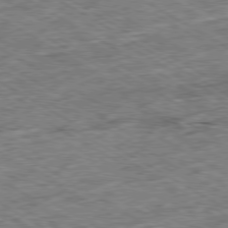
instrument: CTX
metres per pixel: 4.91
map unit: Ap
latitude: -80.0094
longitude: -85.8017
